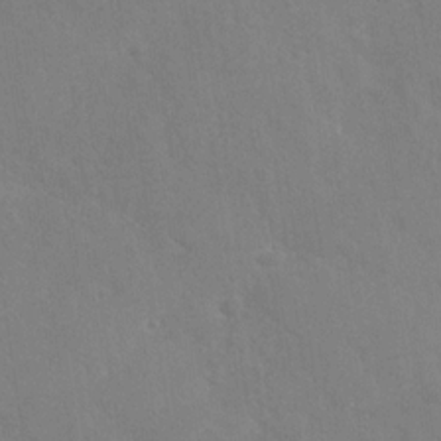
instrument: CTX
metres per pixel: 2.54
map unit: Nhu
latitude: -29.7289
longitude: -62.0255
